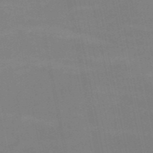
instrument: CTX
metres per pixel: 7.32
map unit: HNb
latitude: -51.9556
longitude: -45.7072
